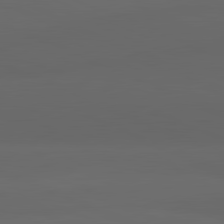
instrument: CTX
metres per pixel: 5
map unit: lApd
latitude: 82.0633
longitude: -170.5546
